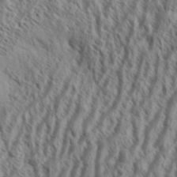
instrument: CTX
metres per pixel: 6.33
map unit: Aa
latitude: 33.9528
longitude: -138.2333
